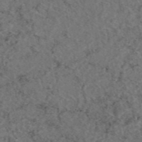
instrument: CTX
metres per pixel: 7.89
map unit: eAb
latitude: 47.0837
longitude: 112.1984
